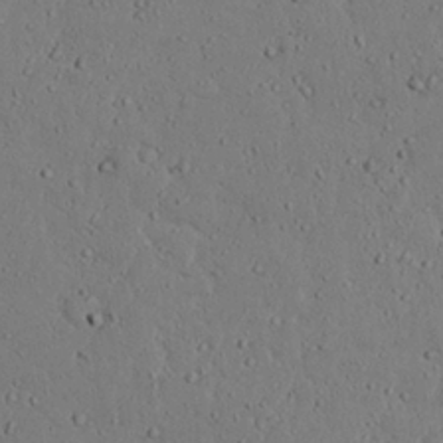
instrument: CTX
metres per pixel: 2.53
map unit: Nhu
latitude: 24.6868
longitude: -72.7247
